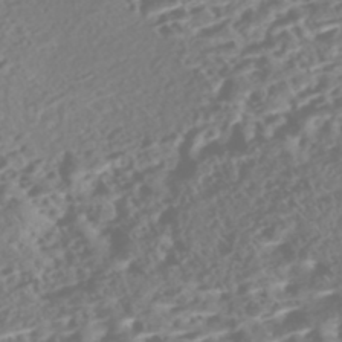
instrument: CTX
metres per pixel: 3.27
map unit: Nhe
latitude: -46.8975
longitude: -173.0647
